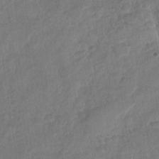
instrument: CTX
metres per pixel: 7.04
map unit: Nhu
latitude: -30.2172
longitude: -62.4790
